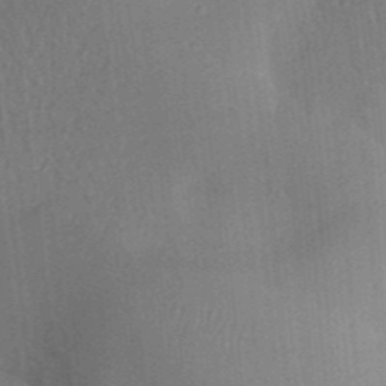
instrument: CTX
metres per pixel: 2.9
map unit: Aa
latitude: 31.7072
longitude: -142.1767
